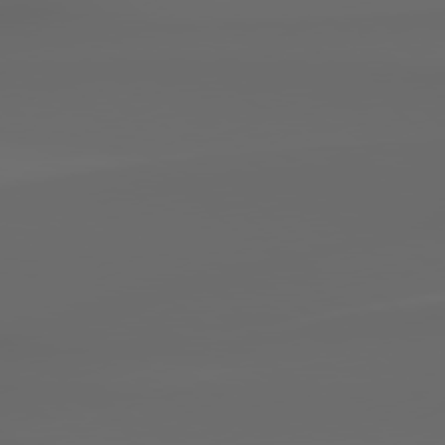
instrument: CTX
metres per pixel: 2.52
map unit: Hpe
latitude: 78.6680
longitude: -135.8583
